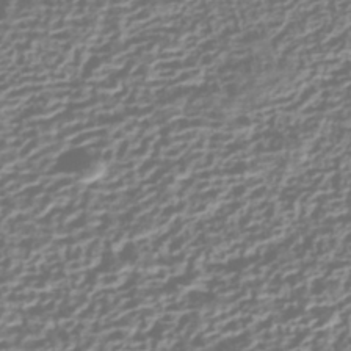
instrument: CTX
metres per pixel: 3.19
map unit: HNhu
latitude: -43.0864
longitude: 106.1795
